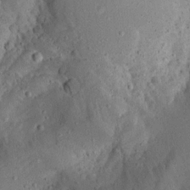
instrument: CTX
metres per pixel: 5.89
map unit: Aa
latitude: 13.2915
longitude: -140.5356
